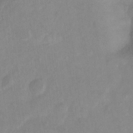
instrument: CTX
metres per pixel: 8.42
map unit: Ht
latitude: -13.6722
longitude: -58.0444
